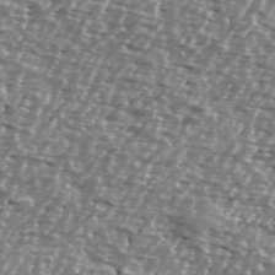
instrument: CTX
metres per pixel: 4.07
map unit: Ave
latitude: 39.8772
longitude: -112.5168
